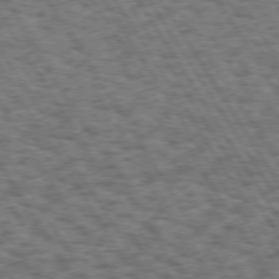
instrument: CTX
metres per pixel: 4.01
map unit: Hpe
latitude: 73.5183
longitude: -126.3467
